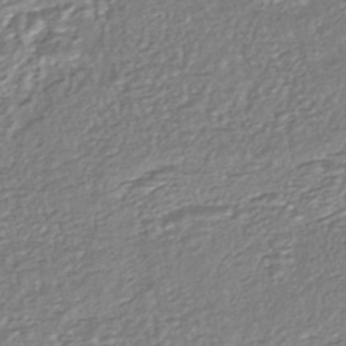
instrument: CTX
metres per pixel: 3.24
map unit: HNhu
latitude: -44.2928
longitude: 104.7463
